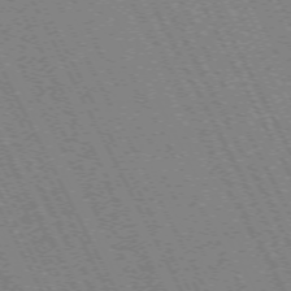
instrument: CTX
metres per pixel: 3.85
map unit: Hpe
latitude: -71.4455
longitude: 9.4643
